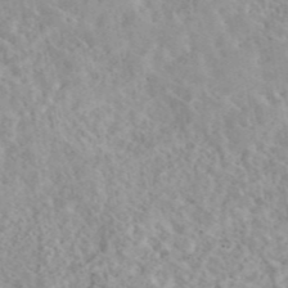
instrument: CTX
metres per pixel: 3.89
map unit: eAb
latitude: 44.3089
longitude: 115.5966
